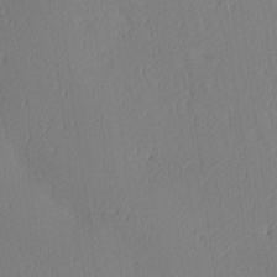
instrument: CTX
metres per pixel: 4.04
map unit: Ave
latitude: 3.7071
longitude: -114.8946
